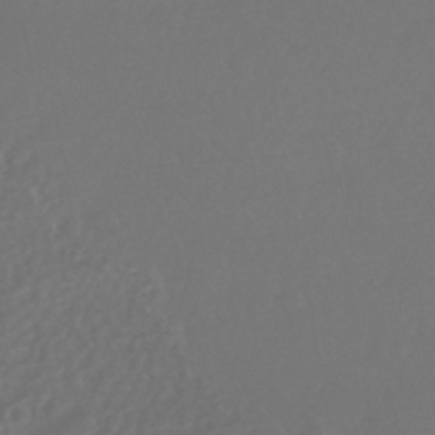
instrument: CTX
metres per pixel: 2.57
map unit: HNhu
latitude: -43.4454
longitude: 93.8044
